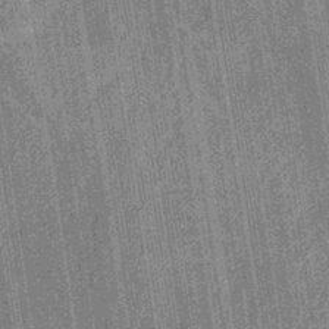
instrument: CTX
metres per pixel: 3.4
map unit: eHb
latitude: -40.4818
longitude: 82.4818
